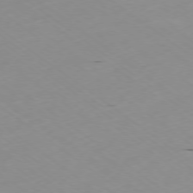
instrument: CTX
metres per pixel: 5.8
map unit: Ap
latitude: -77.2376
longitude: -72.1200
